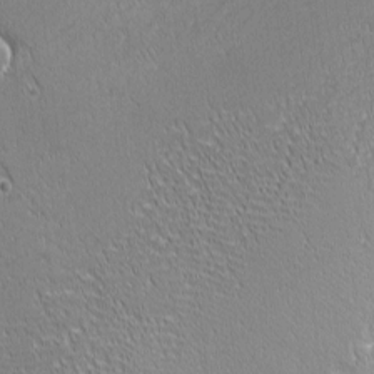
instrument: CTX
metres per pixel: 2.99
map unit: Nhu
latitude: 1.5182
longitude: -78.1578
